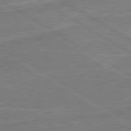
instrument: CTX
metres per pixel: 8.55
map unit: lApd
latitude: 80.5168
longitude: 169.7288
